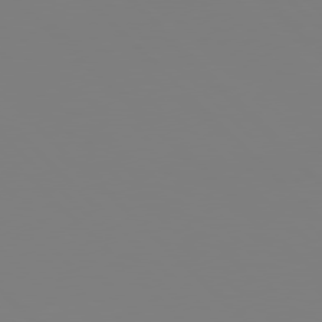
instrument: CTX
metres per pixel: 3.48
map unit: Hpe
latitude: 77.9339
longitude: -172.5545
